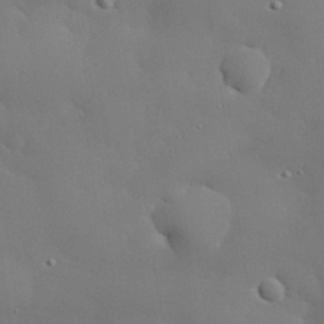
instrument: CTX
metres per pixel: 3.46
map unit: eHh
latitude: 30.6113
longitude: -82.4978
